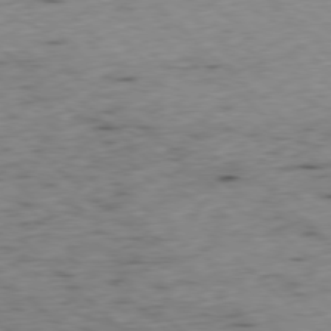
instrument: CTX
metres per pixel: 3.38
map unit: Ap
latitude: -78.0283
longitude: -61.1214
